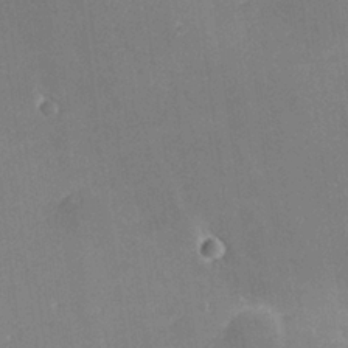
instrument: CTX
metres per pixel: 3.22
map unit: lHvf
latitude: 25.5749
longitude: 140.7652
